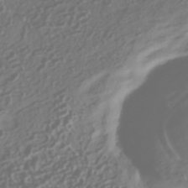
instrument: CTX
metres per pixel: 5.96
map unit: HNhu
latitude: -42.6329
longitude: 106.1039
